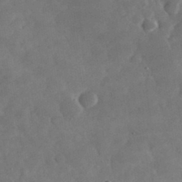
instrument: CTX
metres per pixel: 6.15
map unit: eHh
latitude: 35.0269
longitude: -69.2537
